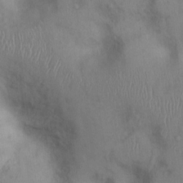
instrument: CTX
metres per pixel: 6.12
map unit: Ht
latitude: 0.2522
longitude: -13.0270
